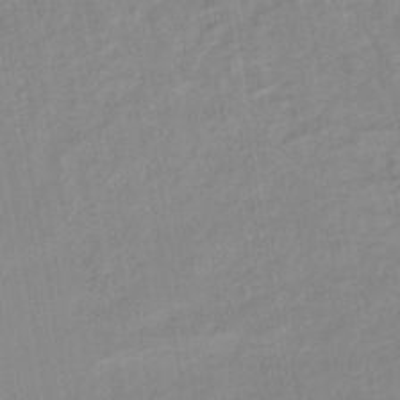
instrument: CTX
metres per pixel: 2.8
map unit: lHb
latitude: -44.3873
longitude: 72.9730
